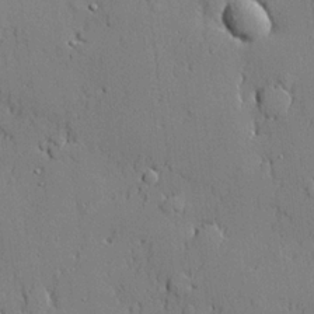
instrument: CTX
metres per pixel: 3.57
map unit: lHvf
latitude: 20.5546
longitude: 143.6343
